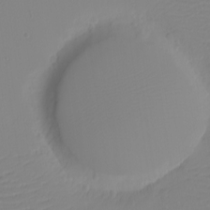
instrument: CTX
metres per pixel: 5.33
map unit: eHh
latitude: -4.0283
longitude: -86.2333
